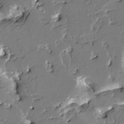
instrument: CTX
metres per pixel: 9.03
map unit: HNhu
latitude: 5.9906
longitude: -5.7072
